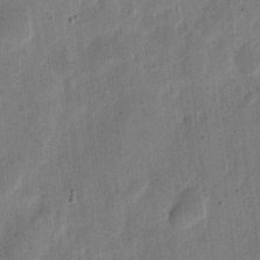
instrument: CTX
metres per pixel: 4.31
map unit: eHh
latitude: 7.0269
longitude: -71.4426
